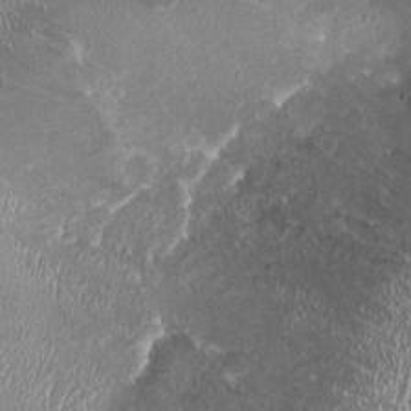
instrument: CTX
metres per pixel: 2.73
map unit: HNhu
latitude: -1.5211
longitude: 0.1984
